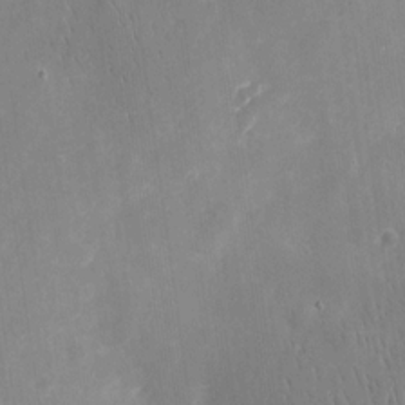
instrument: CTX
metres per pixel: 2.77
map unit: eHh
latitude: 9.4049
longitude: -70.8191
